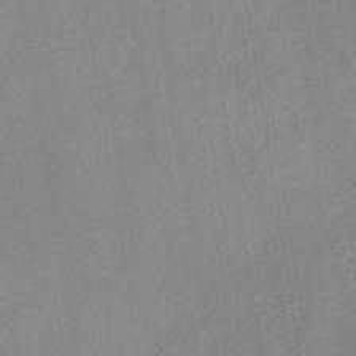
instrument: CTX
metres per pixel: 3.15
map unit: lHb
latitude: -36.8408
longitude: 72.5385
